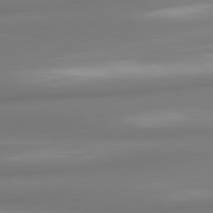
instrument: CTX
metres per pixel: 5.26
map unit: lApd
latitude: 80.4412
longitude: 175.3131
